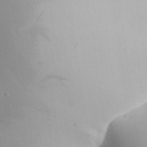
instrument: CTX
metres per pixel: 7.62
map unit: Aa
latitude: 31.1781
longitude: -140.8758
